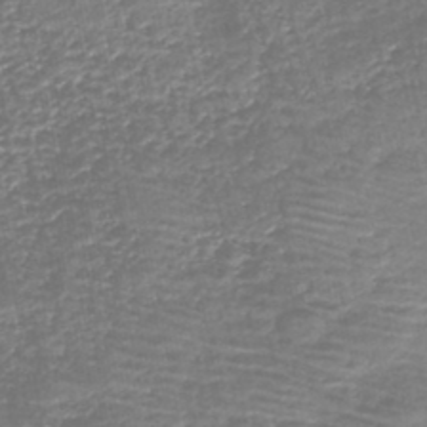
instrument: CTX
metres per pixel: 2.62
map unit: lHb
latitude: -44.0283
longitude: 52.9541
